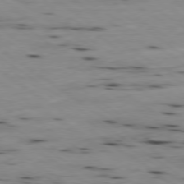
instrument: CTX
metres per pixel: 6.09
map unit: Ap
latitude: -79.5588
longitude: -101.7072
